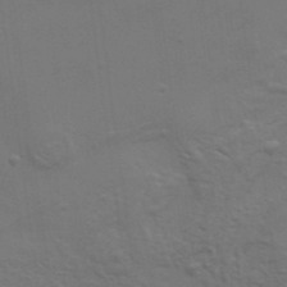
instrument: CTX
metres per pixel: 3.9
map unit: Aa
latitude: 33.8016
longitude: -133.8961
